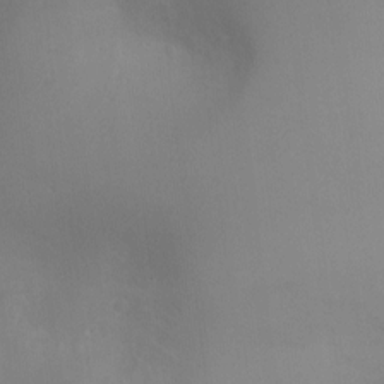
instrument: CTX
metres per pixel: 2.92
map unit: Ht
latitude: -5.0675
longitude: -25.7638
